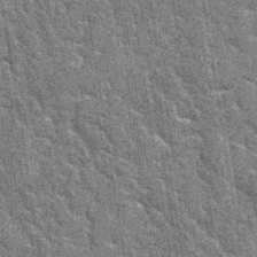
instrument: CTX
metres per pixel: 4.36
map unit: Hto
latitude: 35.1781
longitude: -52.0822
